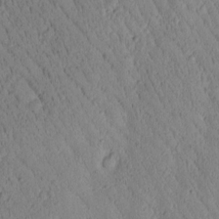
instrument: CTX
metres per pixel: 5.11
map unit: Htu
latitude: -2.0661
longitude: 171.7100
